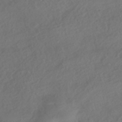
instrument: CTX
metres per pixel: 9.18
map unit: HNhu
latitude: -42.1794
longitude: 106.6141
